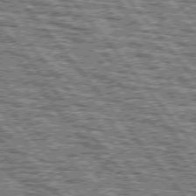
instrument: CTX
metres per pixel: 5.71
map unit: lApd
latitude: 76.2711
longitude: -75.8772
